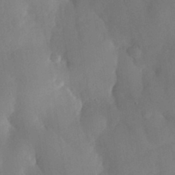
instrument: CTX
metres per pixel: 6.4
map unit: eHh
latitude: 29.9717
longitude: -81.3859
